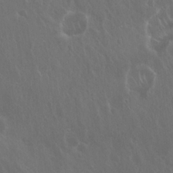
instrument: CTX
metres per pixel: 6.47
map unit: Hto
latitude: 19.6694
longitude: -56.9135
